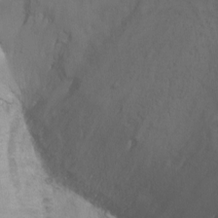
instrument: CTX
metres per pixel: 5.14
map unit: Ht
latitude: 0.6679
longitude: -35.9150
